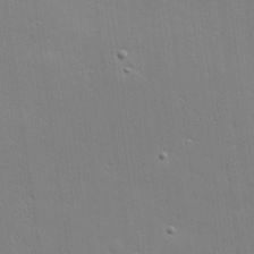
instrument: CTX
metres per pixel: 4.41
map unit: Hve
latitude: 25.0458
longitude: -93.8205
